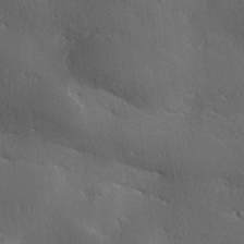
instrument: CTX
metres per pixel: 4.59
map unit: Ave
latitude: 0.7435
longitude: -113.9339
